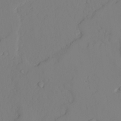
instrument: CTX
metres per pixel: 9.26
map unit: lAvf
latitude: 26.2145
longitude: -111.1025
